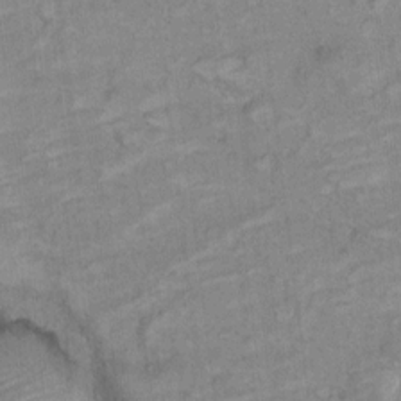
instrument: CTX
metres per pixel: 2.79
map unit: Ht
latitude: 6.1578
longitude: -36.6491
